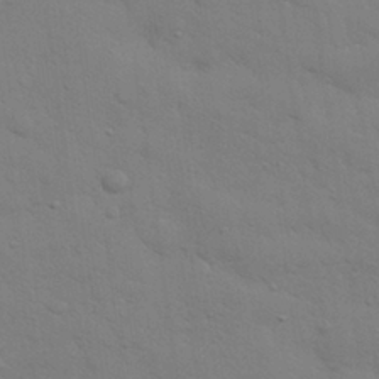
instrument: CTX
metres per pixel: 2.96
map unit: eHh
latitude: 28.5734
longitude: -75.2348
